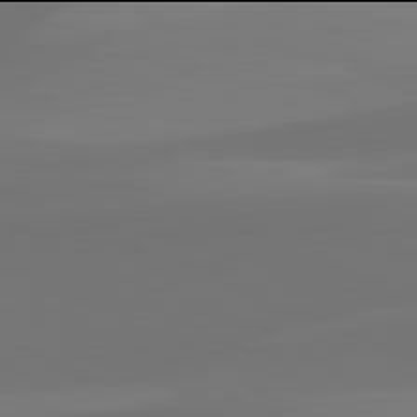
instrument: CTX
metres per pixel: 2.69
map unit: lApd
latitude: 81.9906
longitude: 128.4062
